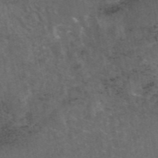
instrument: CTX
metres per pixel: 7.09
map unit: eAb
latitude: 45.5371
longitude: 124.1417
